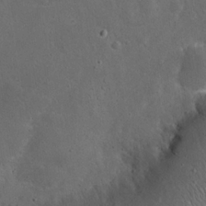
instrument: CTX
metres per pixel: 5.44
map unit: eHh
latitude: 24.0255
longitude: -66.8946
